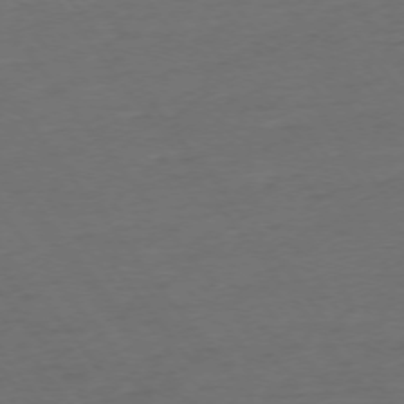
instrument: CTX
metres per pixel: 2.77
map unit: Ap
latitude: -74.8597
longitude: -71.1214
